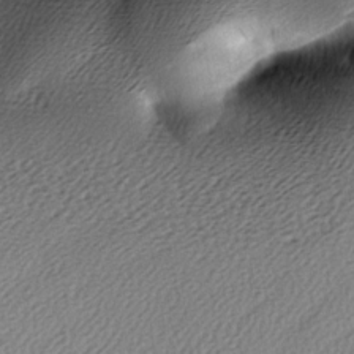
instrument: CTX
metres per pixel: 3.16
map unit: Ave
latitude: -6.4818
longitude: -123.1592
